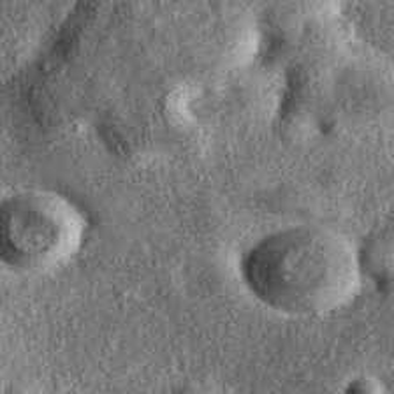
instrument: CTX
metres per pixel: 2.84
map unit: eAb
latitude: 37.0458
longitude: 107.3321
